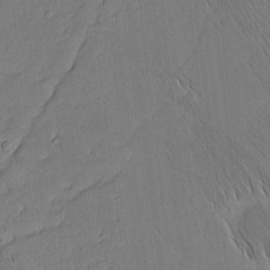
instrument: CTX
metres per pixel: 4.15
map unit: Nhu
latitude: -5.6344
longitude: -151.4237
